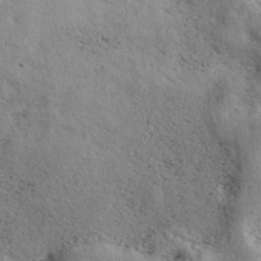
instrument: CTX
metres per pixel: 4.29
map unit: eAb
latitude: 39.4615
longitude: 113.3510
